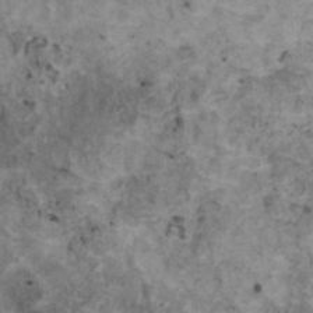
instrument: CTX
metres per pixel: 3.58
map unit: HNhu
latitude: 2.0444
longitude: 4.1794
